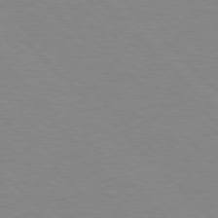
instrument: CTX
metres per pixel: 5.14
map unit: lApd
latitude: 77.2726
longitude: -59.7828
